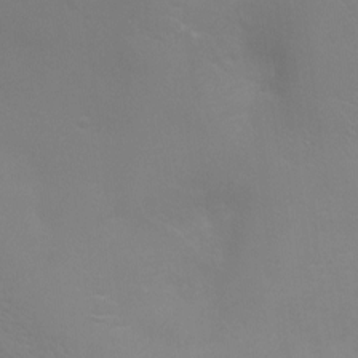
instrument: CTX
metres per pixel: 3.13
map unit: Ht
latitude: -5.0108
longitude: -18.9324
